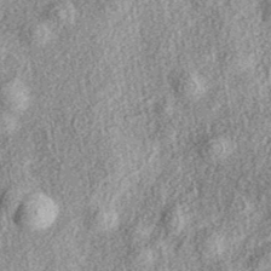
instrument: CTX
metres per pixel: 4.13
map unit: eAb
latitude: 38.7435
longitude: 106.8786
